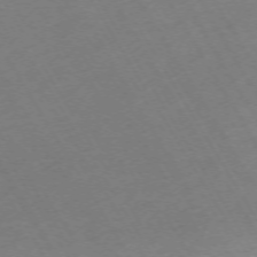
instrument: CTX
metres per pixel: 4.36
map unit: Hpe
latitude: -72.4251
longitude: 9.5021
